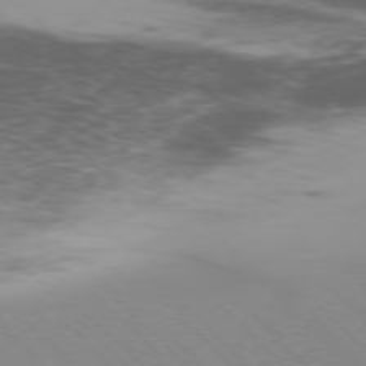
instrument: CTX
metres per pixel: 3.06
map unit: Ap
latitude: -77.2187
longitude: -66.4034
